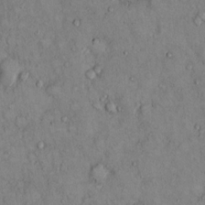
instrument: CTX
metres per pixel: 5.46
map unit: Hto
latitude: 11.7072
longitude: -60.0822
